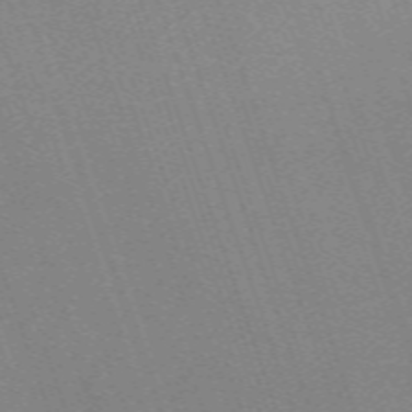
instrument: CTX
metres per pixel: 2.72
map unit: eHh
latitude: -64.6330
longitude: 51.7289
